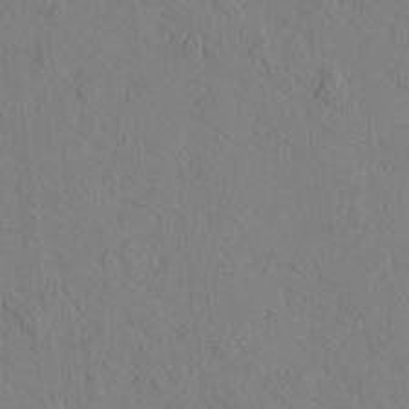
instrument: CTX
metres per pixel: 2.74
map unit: lAvf
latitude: 8.0633
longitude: 165.9178
